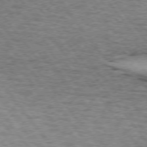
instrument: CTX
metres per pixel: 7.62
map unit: lApd
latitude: 73.7261
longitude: -76.9702
